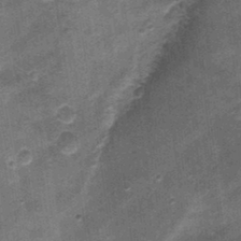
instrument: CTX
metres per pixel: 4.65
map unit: Nhu
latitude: 0.7813
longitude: -17.0647
